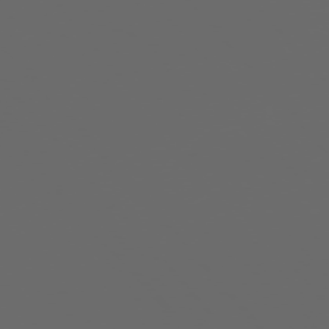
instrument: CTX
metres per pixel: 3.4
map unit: Ap
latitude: -76.3684
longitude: -63.9339
